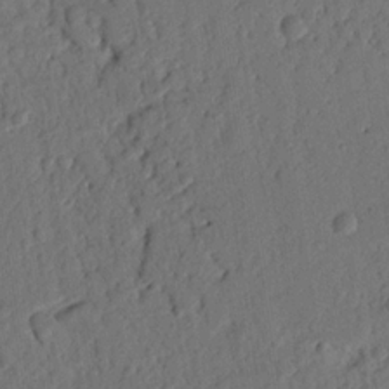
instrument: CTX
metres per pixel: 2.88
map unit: Nhu
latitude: 19.7827
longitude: -78.6113
